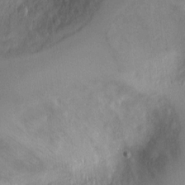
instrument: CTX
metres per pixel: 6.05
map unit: Ht
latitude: 1.9717
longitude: -19.2726
